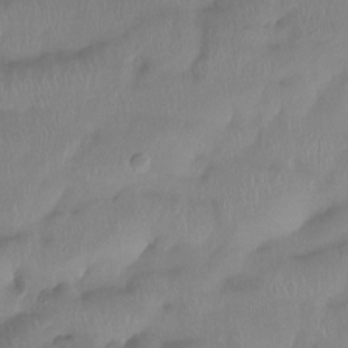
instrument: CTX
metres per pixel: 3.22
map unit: Htu
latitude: -15.0487
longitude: -46.4412
